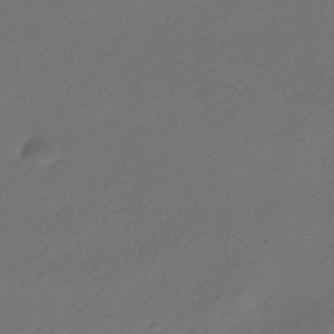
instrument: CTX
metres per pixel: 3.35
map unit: HNhu
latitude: -41.6911
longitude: 95.8233
